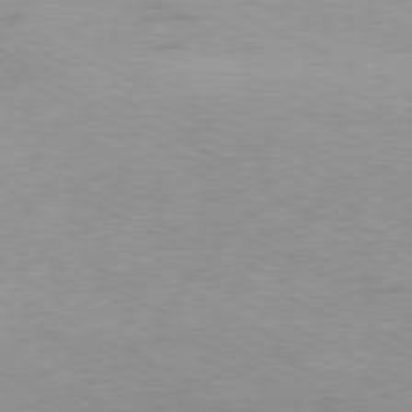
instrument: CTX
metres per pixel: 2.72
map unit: Ap
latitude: -78.7841
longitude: -72.7625
